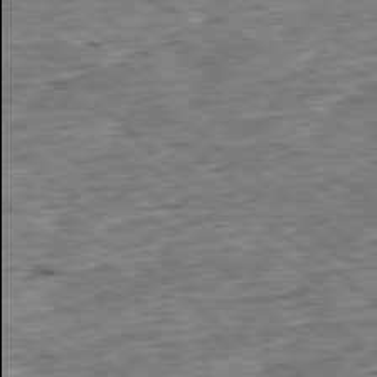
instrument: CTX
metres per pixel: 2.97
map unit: Ap
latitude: -79.1242
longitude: -85.9906
